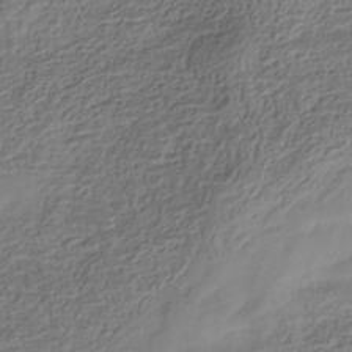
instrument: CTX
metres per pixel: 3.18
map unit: Nhe
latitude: -36.7085
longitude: -178.8380
